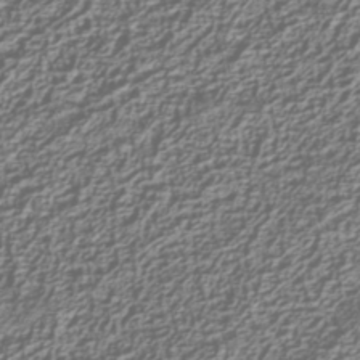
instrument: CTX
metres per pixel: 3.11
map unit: Nhu
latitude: -39.5210
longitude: -84.7057
